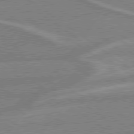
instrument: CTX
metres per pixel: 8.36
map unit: lApd
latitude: 79.0270
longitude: -164.6868
